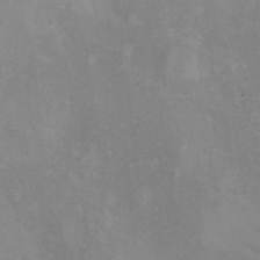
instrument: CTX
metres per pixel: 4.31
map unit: Hto
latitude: -6.6896
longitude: -44.9513
